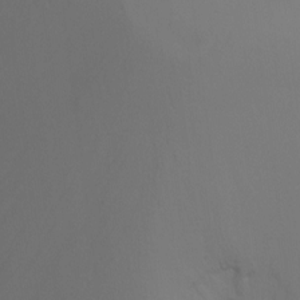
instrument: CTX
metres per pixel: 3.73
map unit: Ht
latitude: -9.1431
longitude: -37.6316
